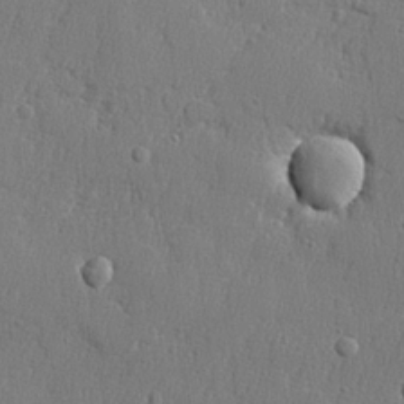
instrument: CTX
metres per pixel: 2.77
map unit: lHvf
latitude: 23.8394
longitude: 141.5021
